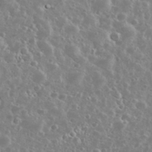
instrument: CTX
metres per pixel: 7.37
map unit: eHh
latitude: 34.8947
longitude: -61.4237
